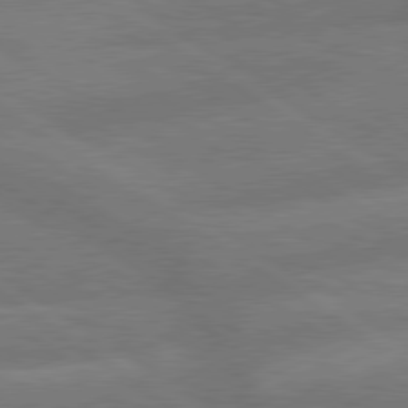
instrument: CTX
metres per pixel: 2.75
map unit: lApd
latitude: 79.6316
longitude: -164.9325
